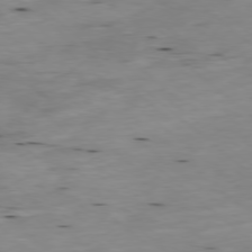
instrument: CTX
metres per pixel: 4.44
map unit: Ap
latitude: -78.3684
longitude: -88.4979
